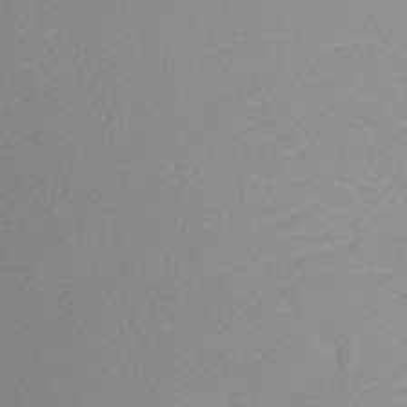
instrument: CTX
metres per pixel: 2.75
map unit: eHh
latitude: -8.1228
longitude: -70.0255
